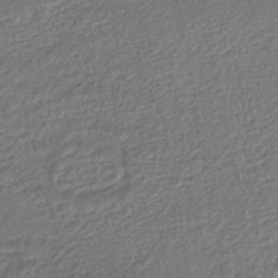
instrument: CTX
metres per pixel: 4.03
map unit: HNhu
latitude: -46.5007
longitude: 102.1039
